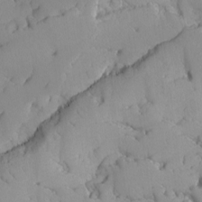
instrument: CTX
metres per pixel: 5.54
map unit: Ave
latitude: -8.7463
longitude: -116.9325
